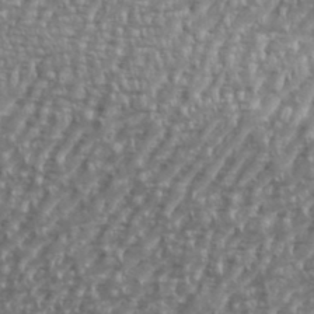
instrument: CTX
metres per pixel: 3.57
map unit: eHh
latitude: 35.6694
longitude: -134.0255
